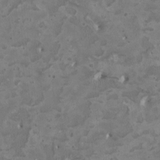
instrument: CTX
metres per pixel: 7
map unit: HNhu
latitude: 3.2537
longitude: -3.4237
